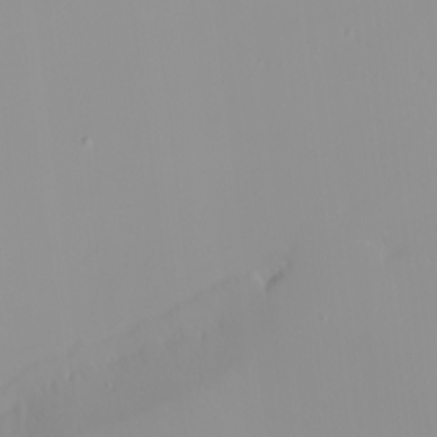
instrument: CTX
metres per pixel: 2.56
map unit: Nhu
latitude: -0.0472
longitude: -77.4615
